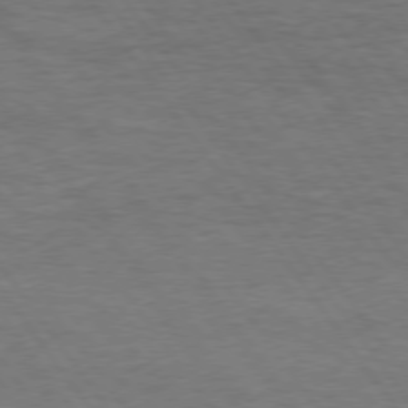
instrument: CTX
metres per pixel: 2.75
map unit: Hpe
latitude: 74.4223
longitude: -152.3279
